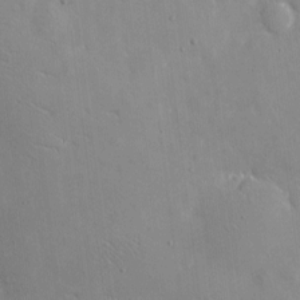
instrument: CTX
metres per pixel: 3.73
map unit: eHh
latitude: 4.6490
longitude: -68.2145
